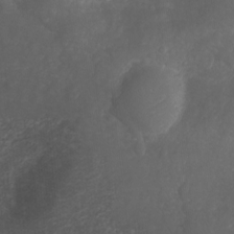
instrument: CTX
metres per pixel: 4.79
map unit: Nhu
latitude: -0.7086
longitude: -78.3845
